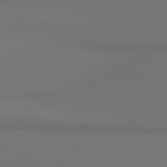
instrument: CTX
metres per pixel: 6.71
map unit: lApd
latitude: 80.8947
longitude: 153.8989
